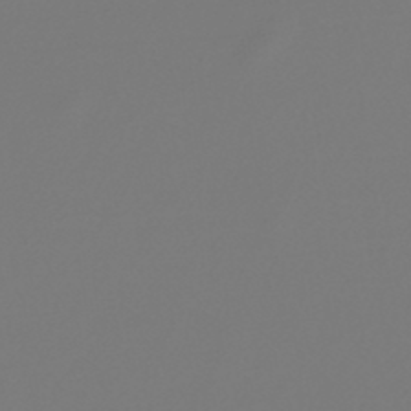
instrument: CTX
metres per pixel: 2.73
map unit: lHb
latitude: -46.7841
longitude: 72.5574
